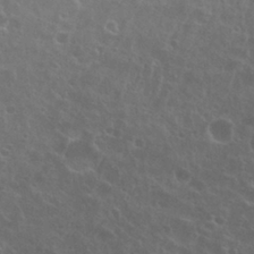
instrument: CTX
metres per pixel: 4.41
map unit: Nhu
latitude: 26.8758
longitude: -51.3481
